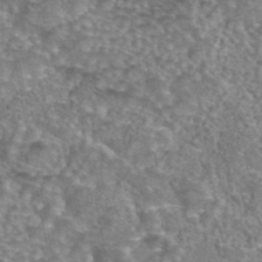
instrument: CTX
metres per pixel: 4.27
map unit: eAb
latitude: 44.0444
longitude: 104.9352
